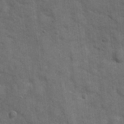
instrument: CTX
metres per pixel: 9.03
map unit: Hve
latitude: 19.4615
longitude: 151.6533
